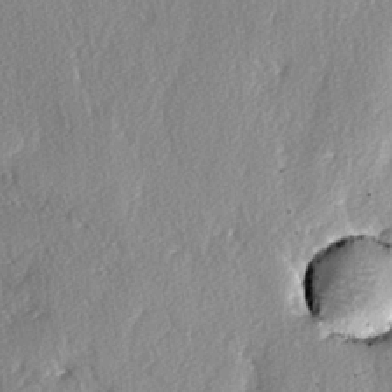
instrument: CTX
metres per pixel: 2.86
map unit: lAvf
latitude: -4.0661
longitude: -108.1200
